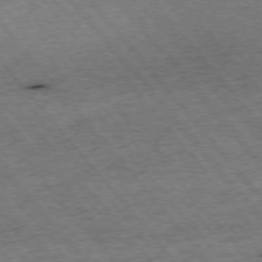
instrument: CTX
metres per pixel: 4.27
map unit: Hpe
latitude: -75.5777
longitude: -16.7057
